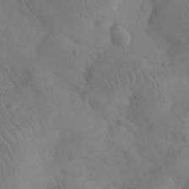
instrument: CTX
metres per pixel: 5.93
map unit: eHh
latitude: 25.8394
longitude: -66.7624
